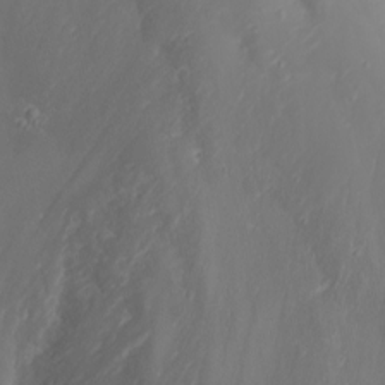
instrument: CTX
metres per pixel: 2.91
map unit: Nhu
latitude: -4.6896
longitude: -87.7827
